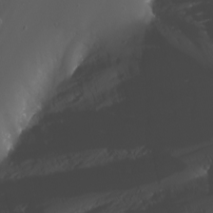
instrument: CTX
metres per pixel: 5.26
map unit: Nhu
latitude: -7.4832
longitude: -74.5357
